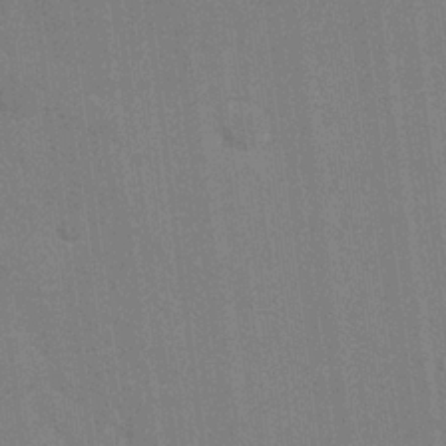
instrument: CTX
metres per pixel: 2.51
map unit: eHh
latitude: 19.1403
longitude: -68.1389
